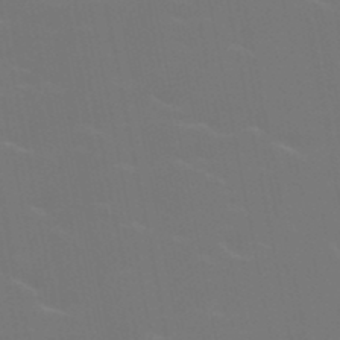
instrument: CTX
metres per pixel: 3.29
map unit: HNb
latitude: -49.1998
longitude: -47.9717
